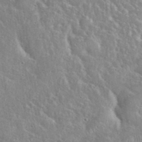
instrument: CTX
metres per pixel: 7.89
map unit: eHh
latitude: 37.6316
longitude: -61.8583
